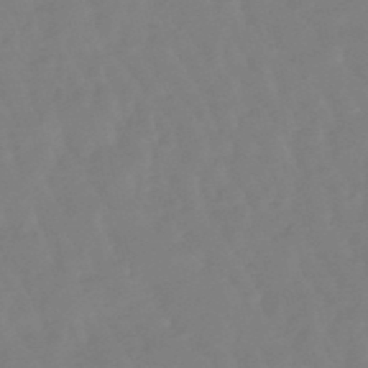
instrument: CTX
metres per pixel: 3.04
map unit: lHb
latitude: -48.8975
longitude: 78.6707
